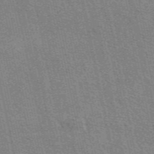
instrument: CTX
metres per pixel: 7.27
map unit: eAb
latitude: 49.6127
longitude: 114.0850
